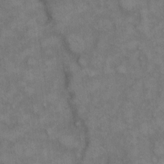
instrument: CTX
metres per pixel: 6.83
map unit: eHh
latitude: 10.4412
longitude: -63.4238
